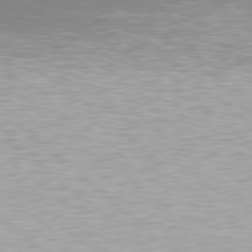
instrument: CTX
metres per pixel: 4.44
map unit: Hpe
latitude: 78.2901
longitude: -170.7246
